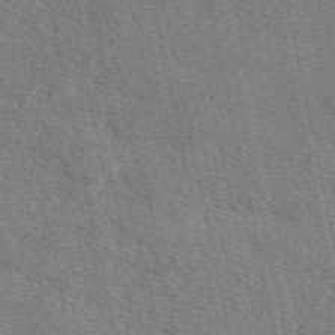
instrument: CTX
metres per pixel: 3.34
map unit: eAb
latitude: 48.2711
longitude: 106.2929
